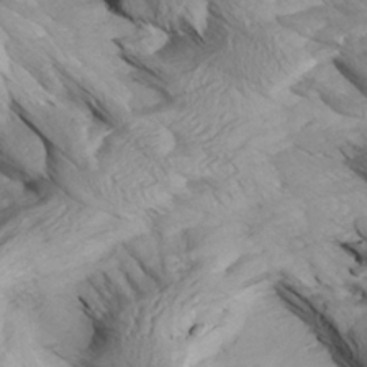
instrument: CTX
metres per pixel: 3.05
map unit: Aa
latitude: 27.1970
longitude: -133.7450
